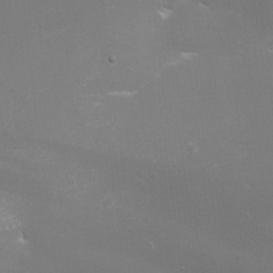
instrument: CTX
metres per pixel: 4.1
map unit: eHh
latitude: -7.0297
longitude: -78.2523
